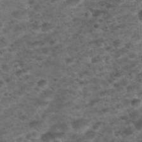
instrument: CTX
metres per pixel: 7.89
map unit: Nhu
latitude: 28.6868
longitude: -49.6505
